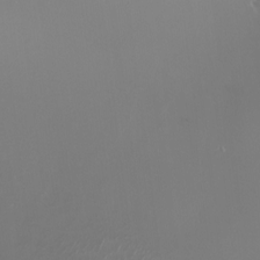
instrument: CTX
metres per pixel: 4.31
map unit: Nhu
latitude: -6.1039
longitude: -91.5938
